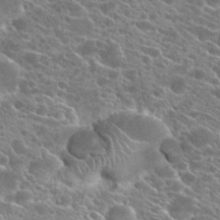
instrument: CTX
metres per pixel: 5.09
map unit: Hto
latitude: 23.4426
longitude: -40.8946
